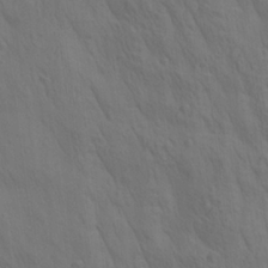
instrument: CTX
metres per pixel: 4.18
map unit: lAa
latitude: 21.9528
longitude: -138.2900
